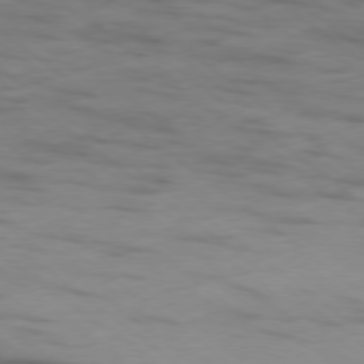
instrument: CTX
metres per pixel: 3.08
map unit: Hpe
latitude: -79.0675
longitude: -22.8947
